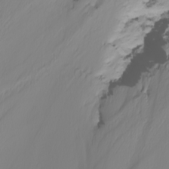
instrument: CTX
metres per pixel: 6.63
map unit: Nhu
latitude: -5.0108
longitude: -94.5546
